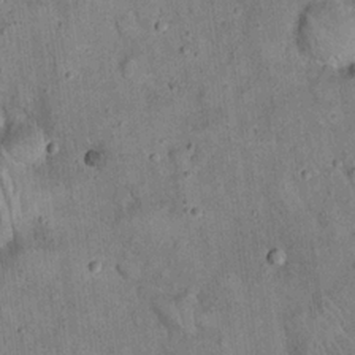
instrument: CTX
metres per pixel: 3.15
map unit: eHh
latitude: 19.8394
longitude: -60.8380
